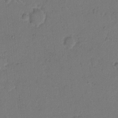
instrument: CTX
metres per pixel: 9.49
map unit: Hto
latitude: 7.4993
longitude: -62.0444
